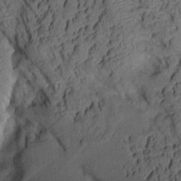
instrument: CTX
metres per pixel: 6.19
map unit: Aa
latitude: 8.4412
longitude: -128.1767
